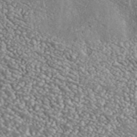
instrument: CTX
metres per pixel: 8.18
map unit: ANa
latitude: 42.0633
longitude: 26.1983
